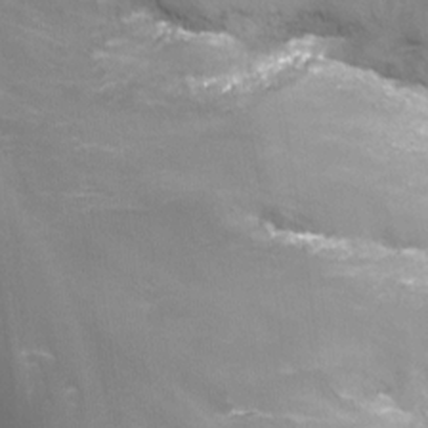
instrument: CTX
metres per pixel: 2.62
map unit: Nhu
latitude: -13.5966
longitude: -66.3089
